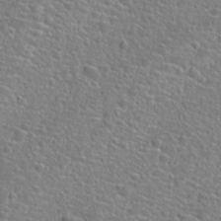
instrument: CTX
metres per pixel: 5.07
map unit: Hto
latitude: 24.9324
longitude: -49.4048
